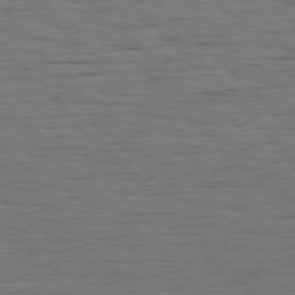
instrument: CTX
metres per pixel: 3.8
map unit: Hpe
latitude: 77.0080
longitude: -126.8002
